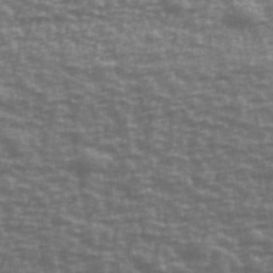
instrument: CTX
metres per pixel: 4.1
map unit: Ave
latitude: 40.9324
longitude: -113.7449
